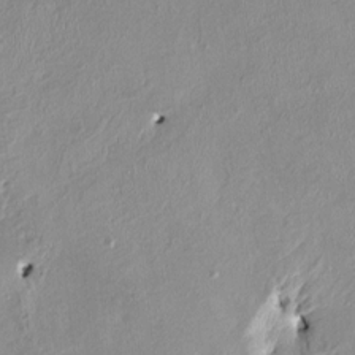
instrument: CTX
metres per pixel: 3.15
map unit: HNhu
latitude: 3.4993
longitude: -4.6868
